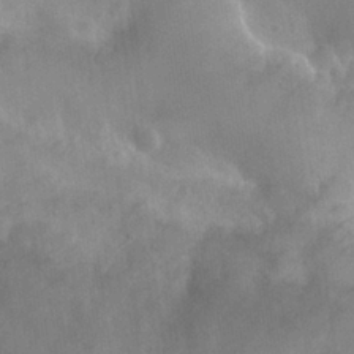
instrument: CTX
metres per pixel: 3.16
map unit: Nhu
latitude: 26.2712
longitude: -55.7072
